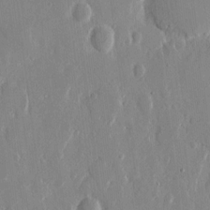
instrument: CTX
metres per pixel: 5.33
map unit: eHh
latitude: 12.9325
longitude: -70.0444
